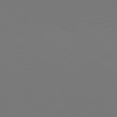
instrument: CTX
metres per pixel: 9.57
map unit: Hpe
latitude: 76.8947
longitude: -133.7072
